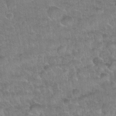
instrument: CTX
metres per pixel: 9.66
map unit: Nhu
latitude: 31.6316
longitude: -51.6693
